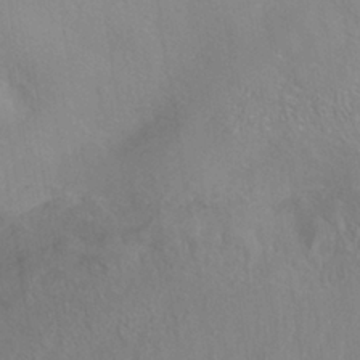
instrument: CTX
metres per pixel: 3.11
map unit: ANa
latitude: -39.0676
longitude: 95.8044
